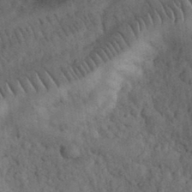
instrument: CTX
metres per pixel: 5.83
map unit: eHh
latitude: 33.5749
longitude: -68.1200
